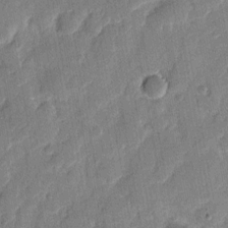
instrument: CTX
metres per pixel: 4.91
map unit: eHh
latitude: 8.6302
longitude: -66.3467
